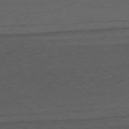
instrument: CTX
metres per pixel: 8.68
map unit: Ap
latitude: -75.7856
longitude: -78.3090
